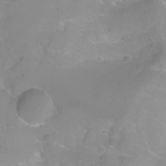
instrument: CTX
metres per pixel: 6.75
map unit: Nhu
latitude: -12.8030
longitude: -59.0081
